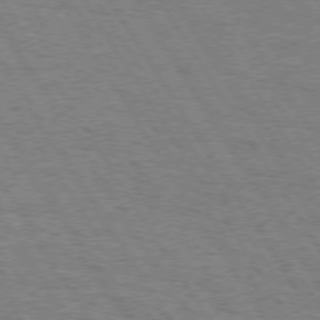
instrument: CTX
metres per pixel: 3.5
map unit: Hpe
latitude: 73.1215
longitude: -123.9717
